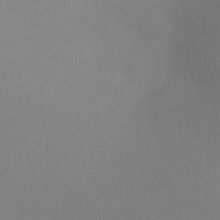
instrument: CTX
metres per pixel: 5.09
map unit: Hto
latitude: -11.5021
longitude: -39.6127
